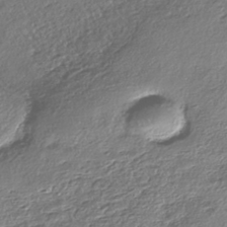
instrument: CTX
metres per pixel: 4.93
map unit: eHh
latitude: -41.7666
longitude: 123.5021
